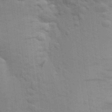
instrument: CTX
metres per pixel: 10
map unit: Aa
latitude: 25.1781
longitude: -148.4223
